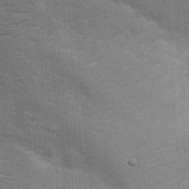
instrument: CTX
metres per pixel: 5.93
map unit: Ht
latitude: -0.9542
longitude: -15.6694
